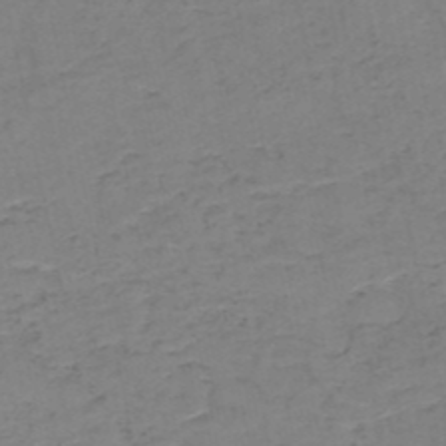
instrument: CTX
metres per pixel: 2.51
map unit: HNb
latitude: -50.3495
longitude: -51.8016
